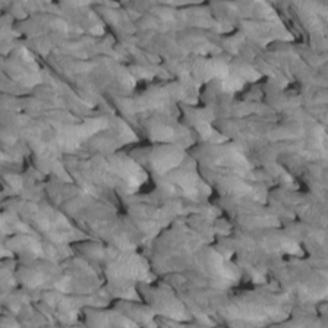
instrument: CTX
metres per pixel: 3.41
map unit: Htu
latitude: 1.5560
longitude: 144.9542
